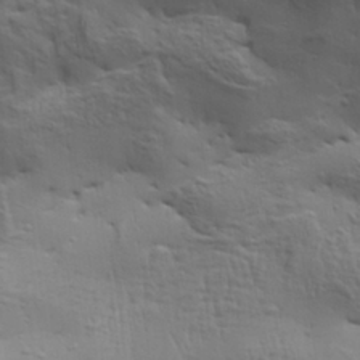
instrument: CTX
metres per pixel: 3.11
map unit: Aa
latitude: 29.1781
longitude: -134.4790
